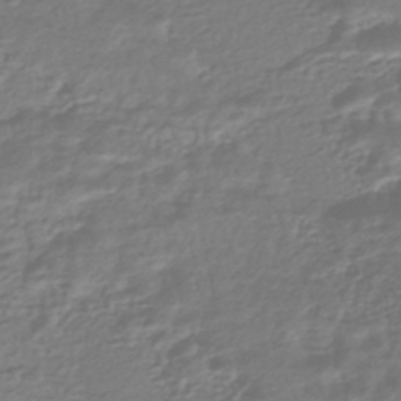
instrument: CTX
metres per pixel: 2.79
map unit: HNhu
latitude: -45.2187
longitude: 100.0094
